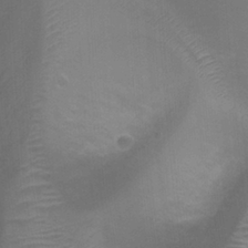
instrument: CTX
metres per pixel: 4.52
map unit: Ht
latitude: 4.2900
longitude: -19.8016
